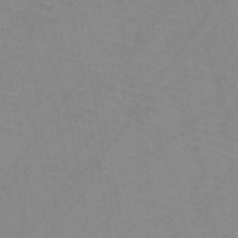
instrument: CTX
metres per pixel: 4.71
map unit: HNb
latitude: -44.9542
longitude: -40.6679
